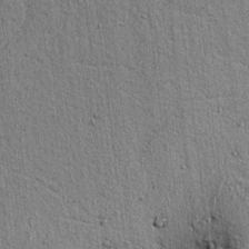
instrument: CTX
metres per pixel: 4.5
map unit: lAvf
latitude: 6.8569
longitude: 164.8786
